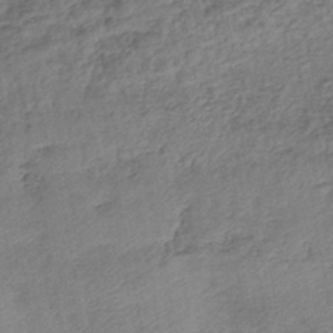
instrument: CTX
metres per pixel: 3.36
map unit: eHb
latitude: -43.4265
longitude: 83.5399
